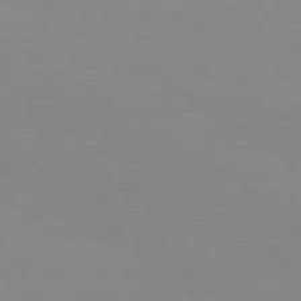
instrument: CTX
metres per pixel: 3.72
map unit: Ap
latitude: -78.8786
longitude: -84.3467
